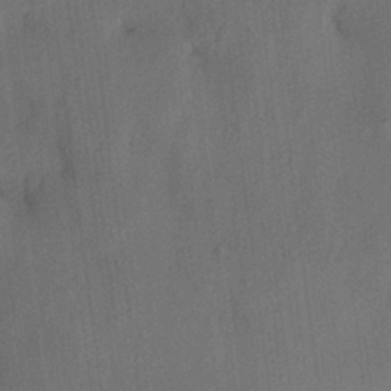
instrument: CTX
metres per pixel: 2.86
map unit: HNhu
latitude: 14.5357
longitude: 11.0675
